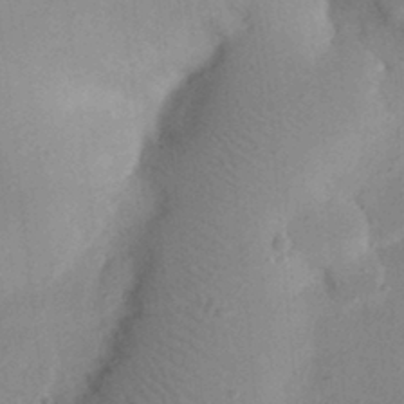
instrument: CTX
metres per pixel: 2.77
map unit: eHh
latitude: 24.7246
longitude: -70.2333
